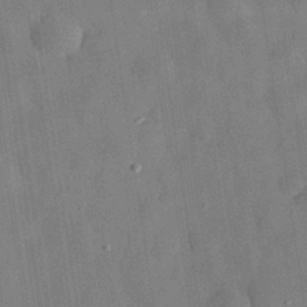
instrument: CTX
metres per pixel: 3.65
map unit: eHh
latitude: 30.2523
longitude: -75.0270
